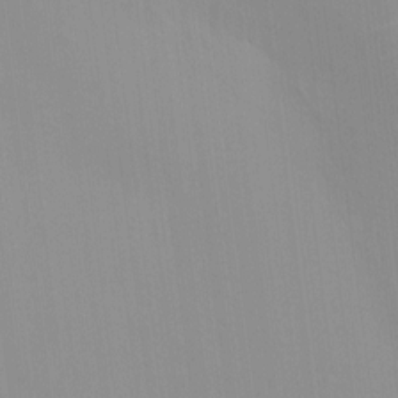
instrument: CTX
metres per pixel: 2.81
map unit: HNhu
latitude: 5.5749
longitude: 2.3873
